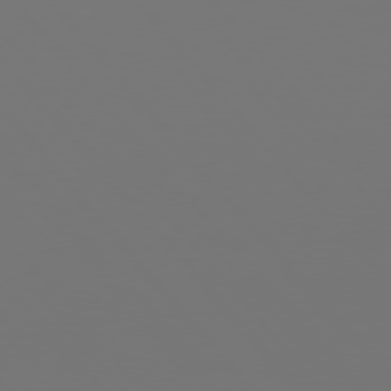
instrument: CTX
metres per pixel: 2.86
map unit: Hpe
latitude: 76.1955
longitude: -135.2537
